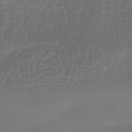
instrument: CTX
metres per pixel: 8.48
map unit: HNhu
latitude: -42.2739
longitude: 96.7652
